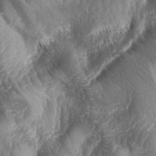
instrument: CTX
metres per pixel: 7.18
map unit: lAa
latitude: -4.5951
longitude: -127.1970
